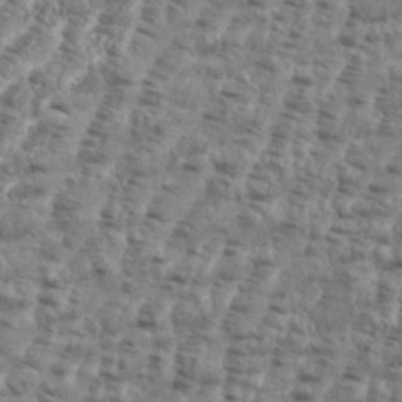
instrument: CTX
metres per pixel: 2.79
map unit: eHh
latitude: 35.8772
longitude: -136.4790
